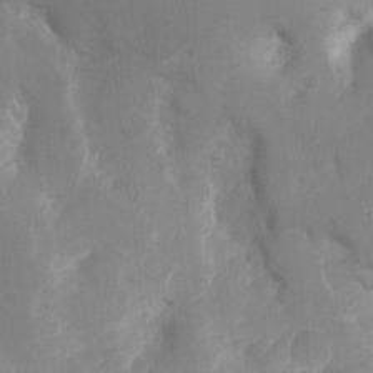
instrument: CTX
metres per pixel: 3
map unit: Ht
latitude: -3.3131
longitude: -28.8569
